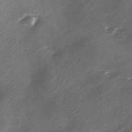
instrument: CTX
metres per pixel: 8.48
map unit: Ave
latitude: 0.1389
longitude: -112.2333
